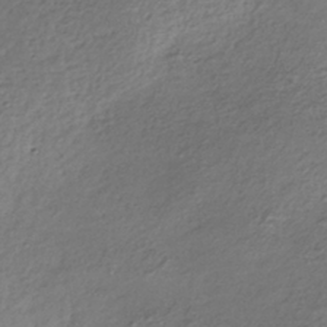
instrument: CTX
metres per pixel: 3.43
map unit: lHb
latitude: -36.2172
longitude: 68.0661
